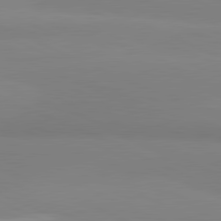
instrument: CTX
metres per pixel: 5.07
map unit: lApd
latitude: 81.6694
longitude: 178.1983
